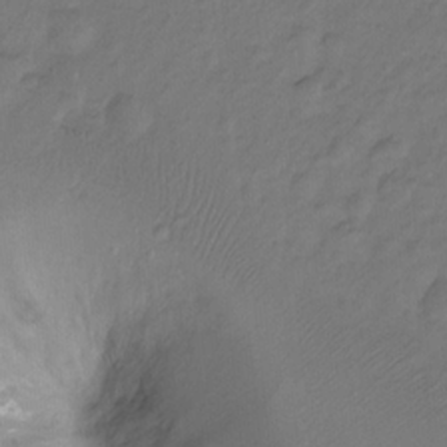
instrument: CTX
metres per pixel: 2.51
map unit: Hto
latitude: -7.8044
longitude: -39.3859
